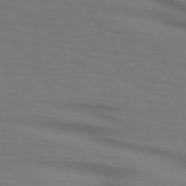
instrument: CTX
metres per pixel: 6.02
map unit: lApd
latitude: 73.4049
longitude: -74.8191
